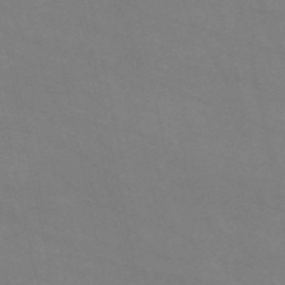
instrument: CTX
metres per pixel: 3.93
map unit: HNb
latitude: -54.7085
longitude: -37.8206
